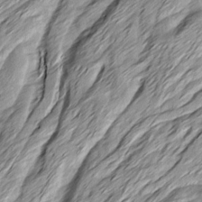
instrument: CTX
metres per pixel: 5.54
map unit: Ave
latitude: 15.3482
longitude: -136.8380
